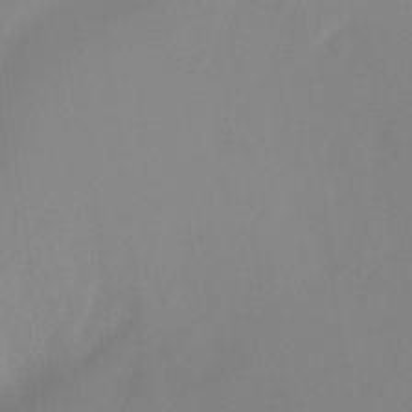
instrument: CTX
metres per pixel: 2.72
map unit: Ht
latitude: -14.9920
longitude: -50.4034
